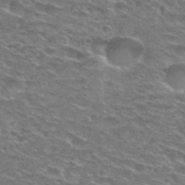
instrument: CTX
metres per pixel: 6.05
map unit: Nhu
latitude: 29.3670
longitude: -48.7813
